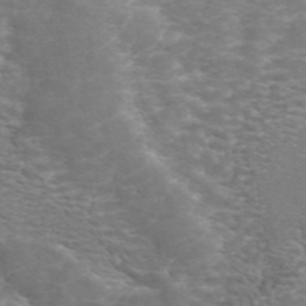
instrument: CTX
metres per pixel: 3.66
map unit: ANa
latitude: 44.8380
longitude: 26.8219
